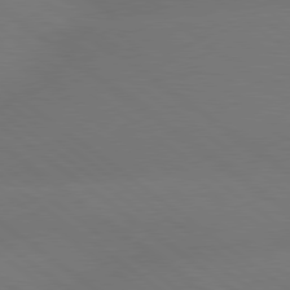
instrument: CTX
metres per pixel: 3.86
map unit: lApd
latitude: 79.2726
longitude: -150.7435
